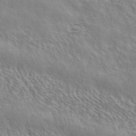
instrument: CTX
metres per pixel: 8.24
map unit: ANa
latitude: 43.0270
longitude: 54.4818
